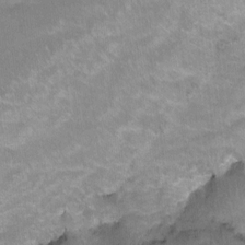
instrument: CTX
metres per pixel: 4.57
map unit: Ht
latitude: -4.9352
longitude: -36.1767
